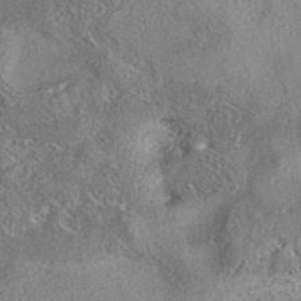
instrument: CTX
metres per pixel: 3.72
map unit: eAb
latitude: 37.3482
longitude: 113.1620
